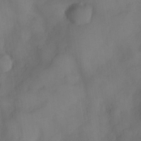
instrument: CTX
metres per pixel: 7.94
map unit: Nve
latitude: -26.1605
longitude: -148.4223
